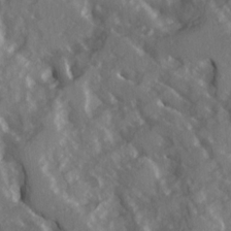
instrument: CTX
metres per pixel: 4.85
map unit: Ave
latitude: 15.4616
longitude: -131.0837
